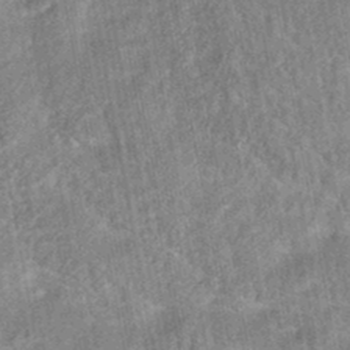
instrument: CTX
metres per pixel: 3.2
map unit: HNhu
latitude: -45.1242
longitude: 91.2187
